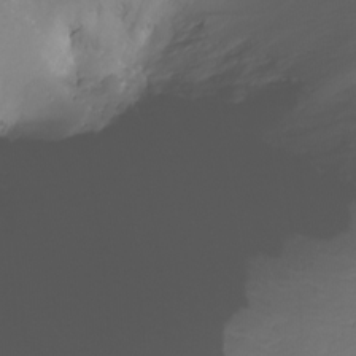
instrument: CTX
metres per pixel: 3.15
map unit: Aa
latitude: -12.8975
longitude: -68.5924
